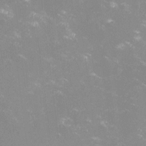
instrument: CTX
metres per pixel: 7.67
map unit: lHvf
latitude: -13.5399
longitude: -100.2145
